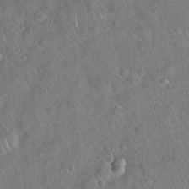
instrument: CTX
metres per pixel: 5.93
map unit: Hto
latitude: 18.7435
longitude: -52.7813
